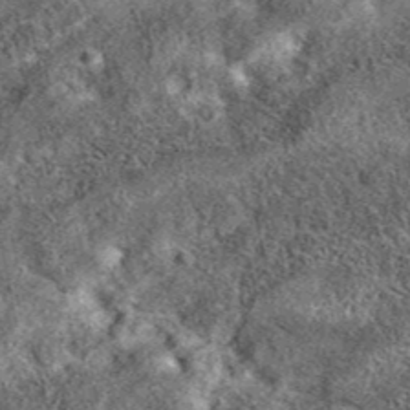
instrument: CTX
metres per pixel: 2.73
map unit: eAb
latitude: 37.1592
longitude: 110.4629
